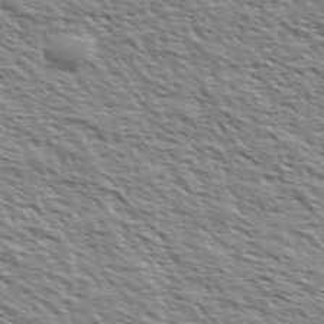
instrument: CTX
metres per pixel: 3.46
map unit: Ave
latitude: 37.4049
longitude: -112.5168
